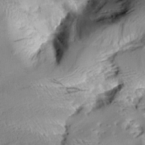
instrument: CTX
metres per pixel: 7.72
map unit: Aa
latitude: 9.3104
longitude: -142.4979
